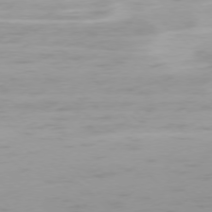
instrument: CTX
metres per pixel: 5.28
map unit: Ap
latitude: -77.1998
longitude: -78.6491
